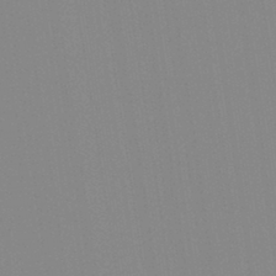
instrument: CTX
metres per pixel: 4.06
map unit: Aa
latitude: 32.5735
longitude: -142.7813
